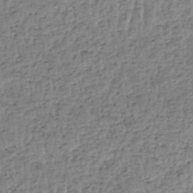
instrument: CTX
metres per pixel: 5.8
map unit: HNhu
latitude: -48.4062
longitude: 30.2739
